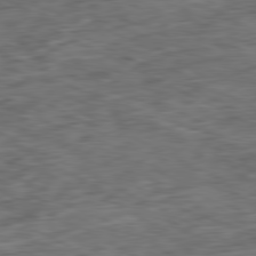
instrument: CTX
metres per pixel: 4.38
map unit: Ap
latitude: -80.9920
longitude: -72.6869
